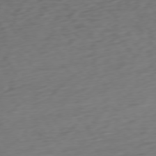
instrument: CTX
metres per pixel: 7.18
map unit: Ap
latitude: -76.6707
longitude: -79.1970
